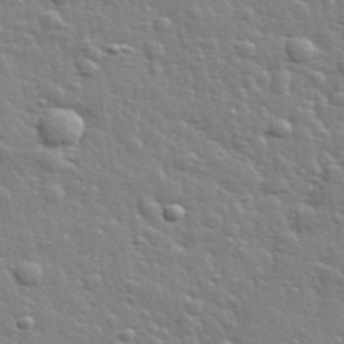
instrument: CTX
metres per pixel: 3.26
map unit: lHvf
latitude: 34.6490
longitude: -81.6694
